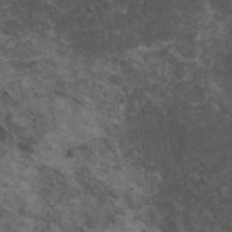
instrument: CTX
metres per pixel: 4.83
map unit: HNhu
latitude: 2.8380
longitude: 4.3117
